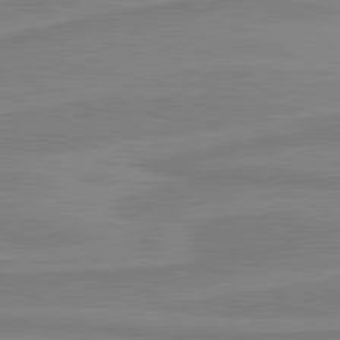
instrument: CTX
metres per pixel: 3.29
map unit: lApd
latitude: 81.2537
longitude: 169.3698
